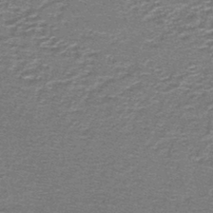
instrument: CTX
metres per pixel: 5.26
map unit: lHb
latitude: -43.1998
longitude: 55.5021
